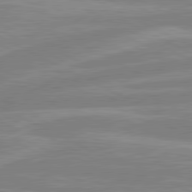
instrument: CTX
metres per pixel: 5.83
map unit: lApd
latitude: 80.8191
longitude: -169.4427
